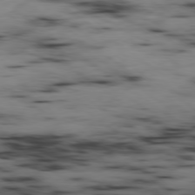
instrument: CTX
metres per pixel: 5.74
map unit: Ap
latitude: -79.3698
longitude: -73.4994
